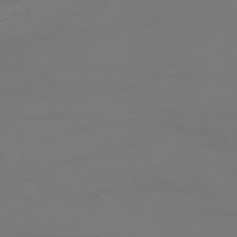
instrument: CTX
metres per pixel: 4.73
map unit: HNhu
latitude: -46.9919
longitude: 90.5952
